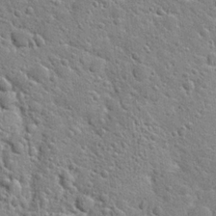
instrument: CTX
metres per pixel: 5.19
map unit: Hto
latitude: 21.8017
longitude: -50.9324
